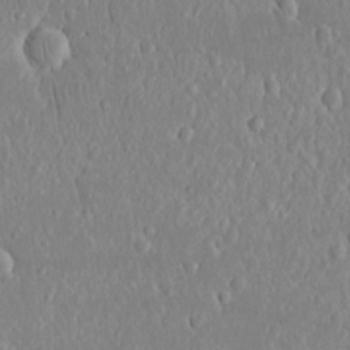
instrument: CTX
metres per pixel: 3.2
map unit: eHh
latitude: 15.2159
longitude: -70.9514
